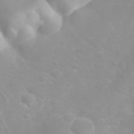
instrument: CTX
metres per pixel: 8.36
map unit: eHh
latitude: 31.4616
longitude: -58.1011
